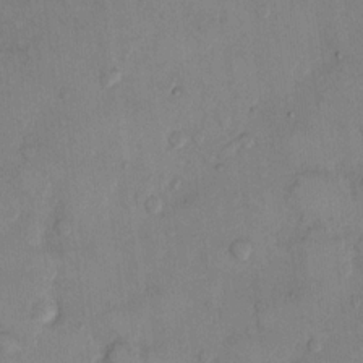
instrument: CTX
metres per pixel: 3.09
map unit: Hto
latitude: 11.4238
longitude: -58.9325
